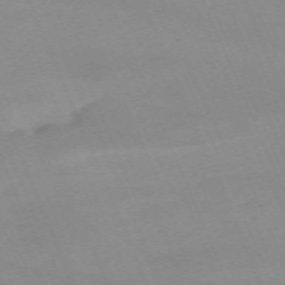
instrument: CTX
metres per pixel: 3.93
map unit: Nhu
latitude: -67.1809
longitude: 38.9731
